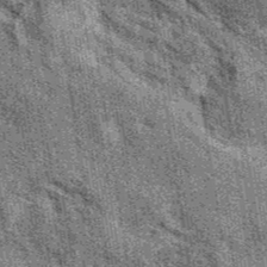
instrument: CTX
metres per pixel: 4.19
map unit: eAb
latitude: 39.6127
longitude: 107.5777
